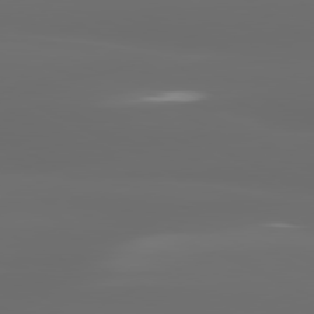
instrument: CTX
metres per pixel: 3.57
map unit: lApd
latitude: 80.6868
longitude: -136.2712
